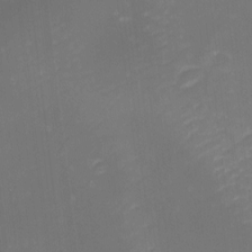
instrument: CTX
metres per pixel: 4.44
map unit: eHh
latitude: -1.4077
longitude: -80.5735
